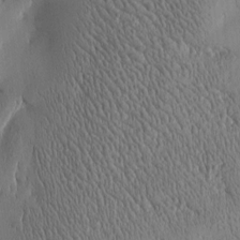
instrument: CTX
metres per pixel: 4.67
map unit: Htu
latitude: -4.9352
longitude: 174.8785
